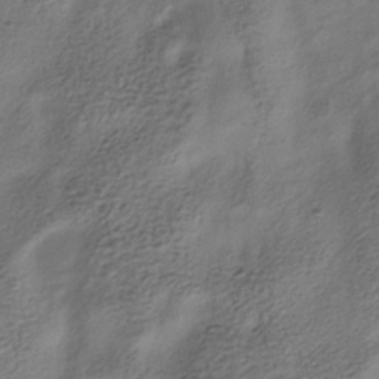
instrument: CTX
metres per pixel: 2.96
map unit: HNhu
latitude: -39.8234
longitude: 102.3306
